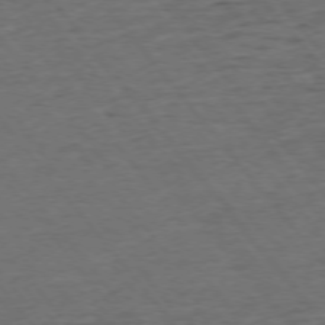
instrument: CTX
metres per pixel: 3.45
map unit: Ap
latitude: -75.6533
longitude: -90.8191
